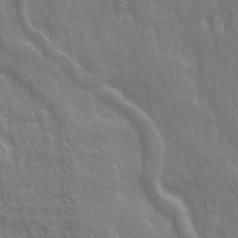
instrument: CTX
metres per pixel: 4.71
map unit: Ave
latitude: 20.7624
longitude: -134.4223
